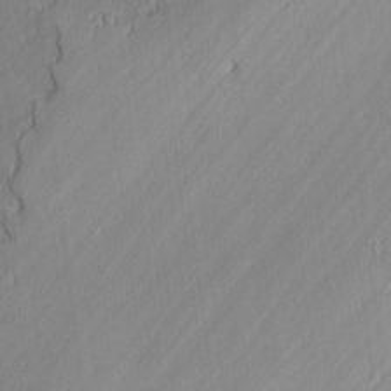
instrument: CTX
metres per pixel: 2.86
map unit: lAvf
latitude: 0.0444
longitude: -107.7639
